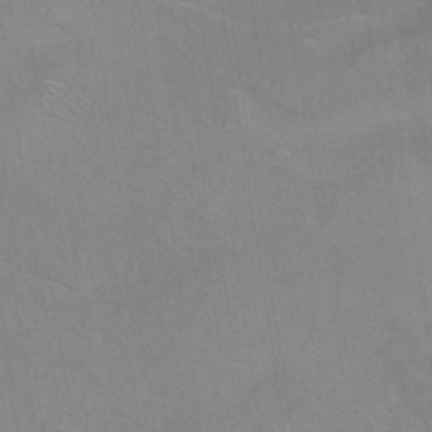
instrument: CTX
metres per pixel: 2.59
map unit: ANa
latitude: -37.9178
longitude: 95.6910
